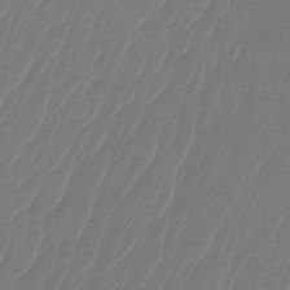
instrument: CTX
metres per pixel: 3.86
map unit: Ht
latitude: -14.5952
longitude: -49.2726
